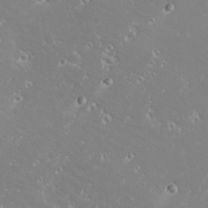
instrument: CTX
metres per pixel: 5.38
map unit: Nhu
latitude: -9.8044
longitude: -69.2159
